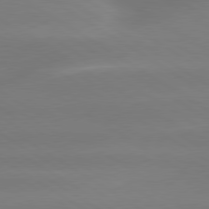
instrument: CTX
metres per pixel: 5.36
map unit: lApd
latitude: 79.9339
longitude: -135.2348
